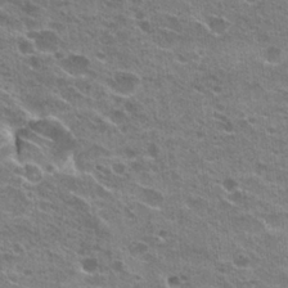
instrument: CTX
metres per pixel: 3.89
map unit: Hto
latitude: 23.7450
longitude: -42.1956
